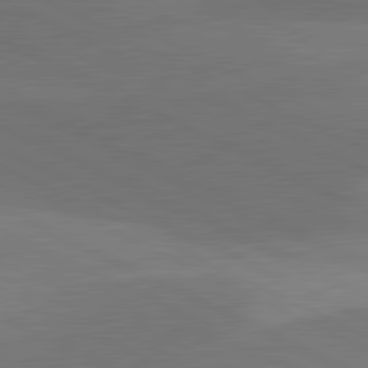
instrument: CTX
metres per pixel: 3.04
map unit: lApd
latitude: 81.5371
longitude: 127.2942
